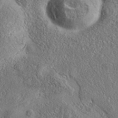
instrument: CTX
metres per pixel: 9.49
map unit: eAb
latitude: 35.7449
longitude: 110.2928
